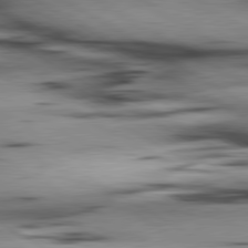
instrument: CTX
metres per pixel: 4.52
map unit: lApd
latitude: 80.4034
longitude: 158.3495
